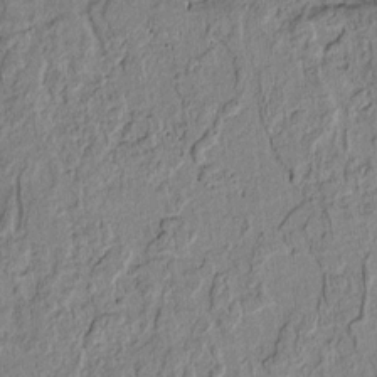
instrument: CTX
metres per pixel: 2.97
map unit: lAvf
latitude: 6.5168
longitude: 168.7652
